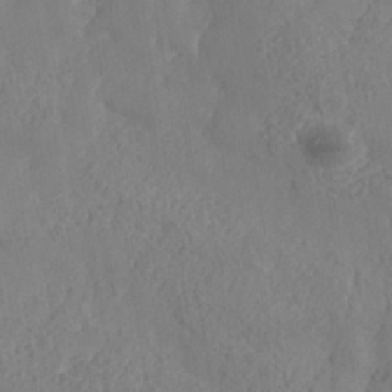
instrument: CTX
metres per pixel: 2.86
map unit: Nhe
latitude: -37.1809
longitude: 139.4455
